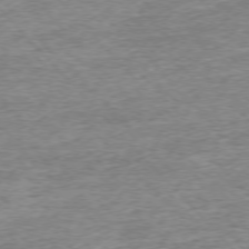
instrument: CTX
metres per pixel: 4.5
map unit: Ap
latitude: -76.5574
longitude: -97.1970
